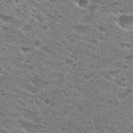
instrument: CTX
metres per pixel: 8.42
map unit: Hto
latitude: 28.9702
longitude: -45.6127
